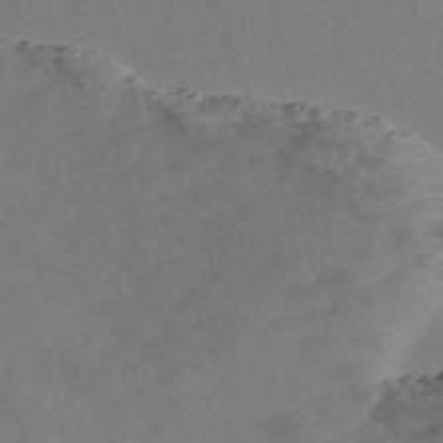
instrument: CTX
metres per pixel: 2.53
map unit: Nve
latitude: -58.6896
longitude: 51.4076
